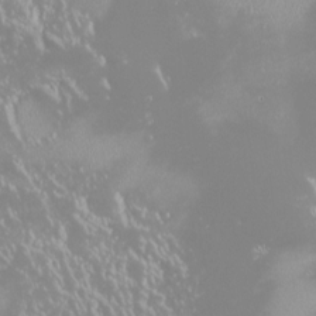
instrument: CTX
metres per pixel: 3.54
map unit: HNhu
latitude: -1.8990
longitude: 11.6344
